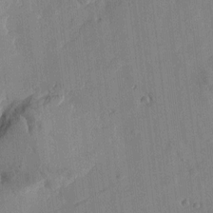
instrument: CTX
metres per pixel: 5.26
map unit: Htu
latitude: -2.0849
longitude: -176.2900
